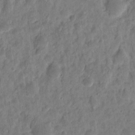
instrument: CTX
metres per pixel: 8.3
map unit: eHh
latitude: 9.6694
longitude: -73.9528
